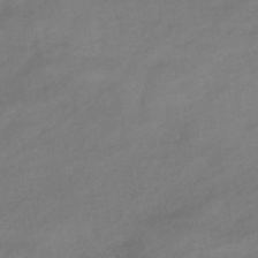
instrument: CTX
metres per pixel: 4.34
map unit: eHb
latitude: -39.5588
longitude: 82.3873
